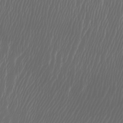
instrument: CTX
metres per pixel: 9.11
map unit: Htu
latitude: -6.8975
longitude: -70.9514
